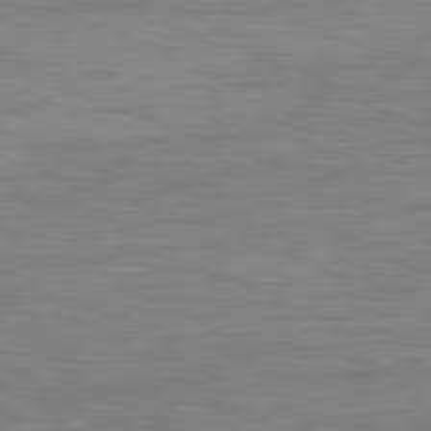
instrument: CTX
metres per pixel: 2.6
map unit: Ap
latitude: -82.1795
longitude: -79.6694
